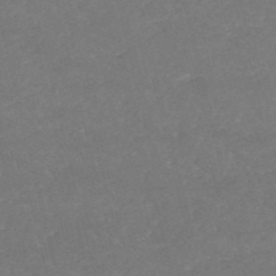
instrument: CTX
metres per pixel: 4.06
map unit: HNb
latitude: -54.2551
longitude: -36.2901
